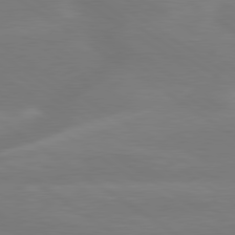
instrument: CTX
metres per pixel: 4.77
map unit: lApd
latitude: 79.4805
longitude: -149.8017
